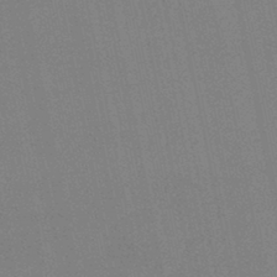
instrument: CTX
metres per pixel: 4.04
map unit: lHb
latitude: -42.0661
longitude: 67.2376
